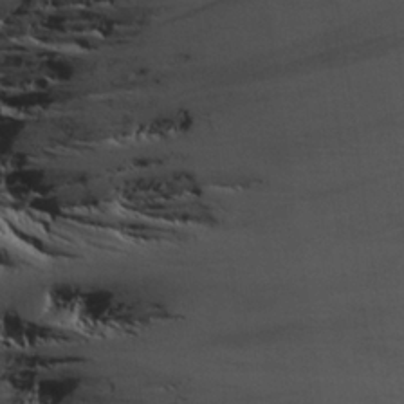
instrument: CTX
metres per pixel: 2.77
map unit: Aa
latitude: 26.5168
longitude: -132.1200
